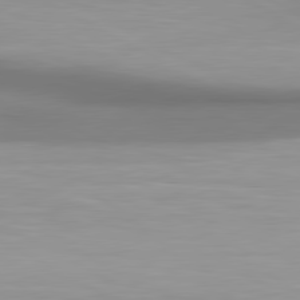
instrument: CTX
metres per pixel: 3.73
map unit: lApd
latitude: 80.8569
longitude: 174.3306
